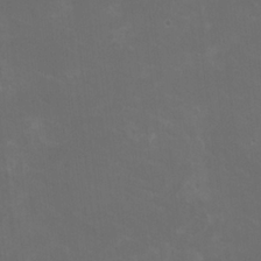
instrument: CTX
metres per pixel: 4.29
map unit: HNhu
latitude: 0.7057
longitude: -2.1578
